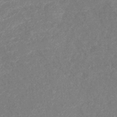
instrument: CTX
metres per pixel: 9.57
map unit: lHb
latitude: -40.5763
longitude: 77.5777
